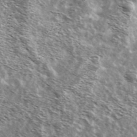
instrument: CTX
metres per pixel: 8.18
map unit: Ave
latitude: 38.4979
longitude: -108.4790
